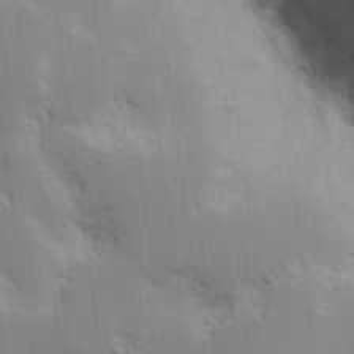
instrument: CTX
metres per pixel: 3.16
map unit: Nhu
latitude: 16.7813
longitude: -75.0836
